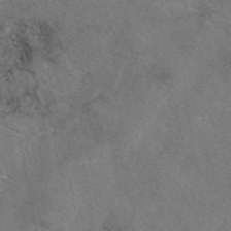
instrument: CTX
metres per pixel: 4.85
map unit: eAb
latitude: 47.8395
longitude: 110.1605
